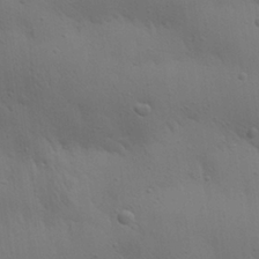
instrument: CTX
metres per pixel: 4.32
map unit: Aa
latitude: 25.6693
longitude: -142.5357
